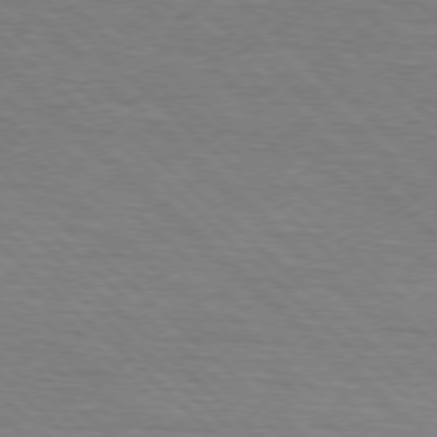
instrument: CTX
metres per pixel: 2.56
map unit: lApd
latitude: 75.6127
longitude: -84.2145
